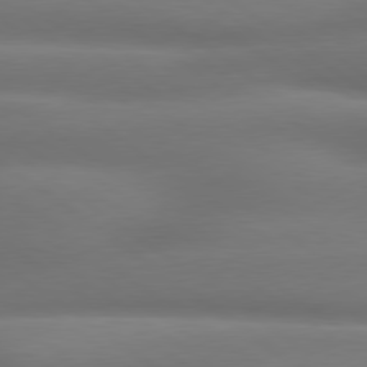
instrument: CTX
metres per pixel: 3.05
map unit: lApd
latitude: 79.3671
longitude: -134.1955
